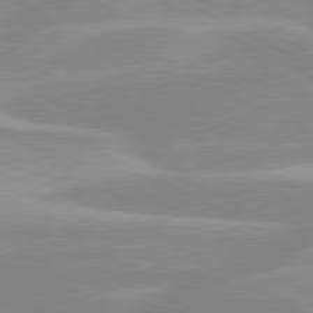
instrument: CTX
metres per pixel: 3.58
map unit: lApd
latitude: 80.3656
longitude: -125.0269
